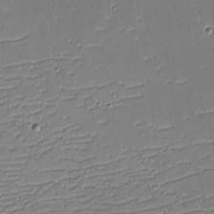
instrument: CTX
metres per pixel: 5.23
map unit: eHh
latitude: -3.2564
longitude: -85.9528
